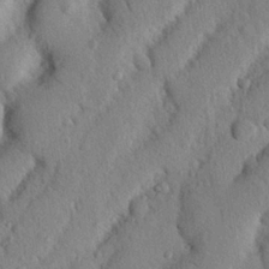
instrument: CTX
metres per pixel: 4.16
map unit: Nhu
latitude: 21.3104
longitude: -76.3656
